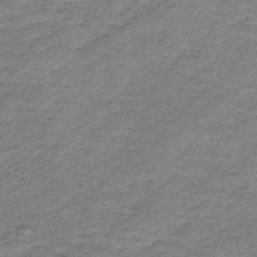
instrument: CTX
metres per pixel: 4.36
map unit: HNb
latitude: -44.4062
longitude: 51.2187
